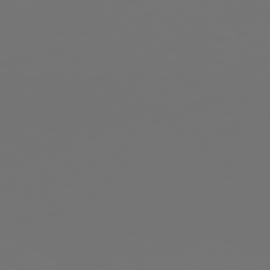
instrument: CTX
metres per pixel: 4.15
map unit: Ap
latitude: -78.7841
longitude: -60.1955
